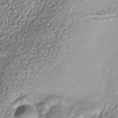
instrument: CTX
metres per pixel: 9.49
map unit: Nhe
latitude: -37.8800
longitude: -88.1389
